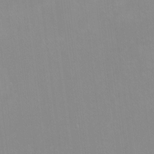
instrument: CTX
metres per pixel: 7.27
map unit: Ht
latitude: -14.2173
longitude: -42.4034
